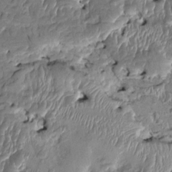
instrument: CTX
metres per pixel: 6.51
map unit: HNhu
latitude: 4.6868
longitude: -5.7261
